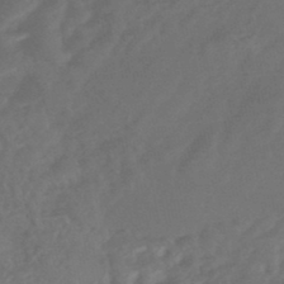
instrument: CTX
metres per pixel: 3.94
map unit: HNhu
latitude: -46.5573
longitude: 91.6344
